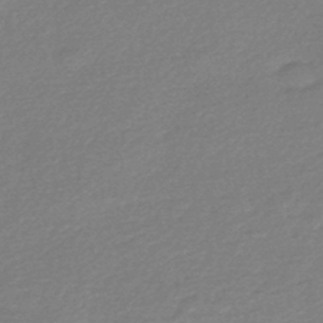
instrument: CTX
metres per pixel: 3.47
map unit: HNhu
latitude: -45.5021
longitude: 93.7667
